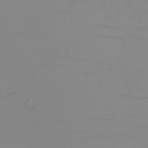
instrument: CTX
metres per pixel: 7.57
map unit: eHh
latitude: -6.0472
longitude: -80.2145
